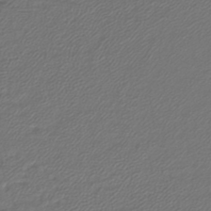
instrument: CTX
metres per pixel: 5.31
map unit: lHb
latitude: -42.5951
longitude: 61.6155
